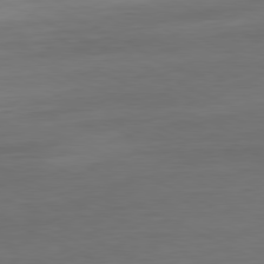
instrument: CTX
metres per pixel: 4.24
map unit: Ap
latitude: -81.0487
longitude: -76.8191
